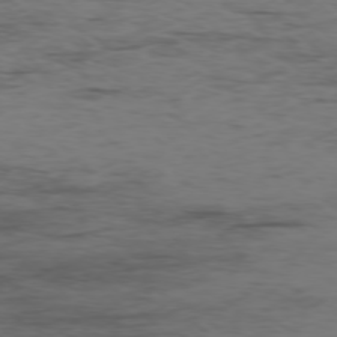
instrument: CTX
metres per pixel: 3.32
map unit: Ap
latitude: -77.4643
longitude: -81.5182
